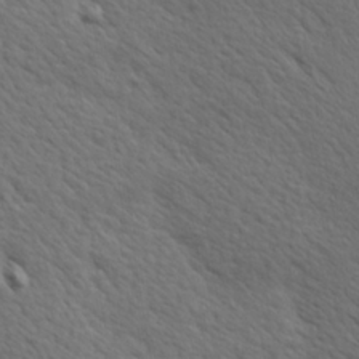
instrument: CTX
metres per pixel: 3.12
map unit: Hve
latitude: 24.3656
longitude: -97.6505
